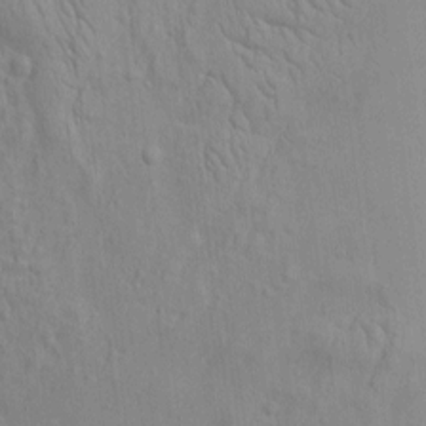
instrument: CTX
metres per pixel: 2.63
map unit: Htu
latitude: -3.5588
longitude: 156.7841
